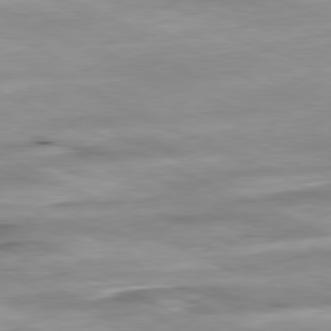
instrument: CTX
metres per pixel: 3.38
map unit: Ap
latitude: -81.4077
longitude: -87.6316
